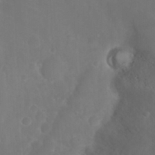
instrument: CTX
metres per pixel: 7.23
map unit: Nhu
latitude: 24.0633
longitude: -63.8017
